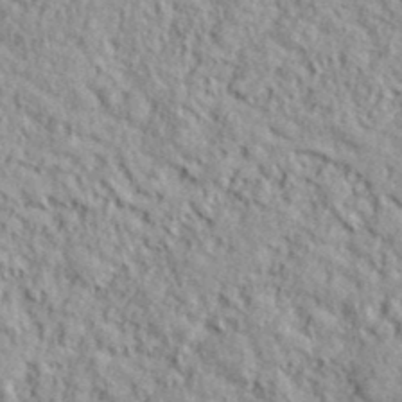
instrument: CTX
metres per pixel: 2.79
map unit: lHvf
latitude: 38.7057
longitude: -91.2537
